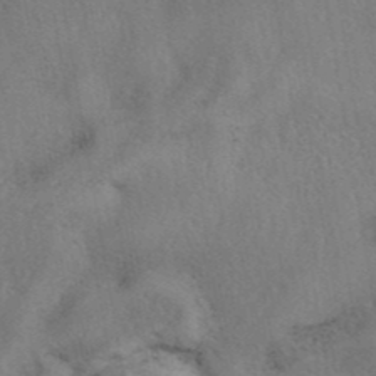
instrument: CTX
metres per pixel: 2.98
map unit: eAb
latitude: 41.4048
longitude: 108.2173
